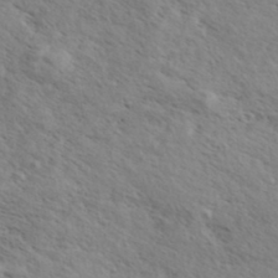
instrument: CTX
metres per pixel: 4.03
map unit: eHh
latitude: 36.1200
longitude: -138.8191
